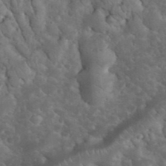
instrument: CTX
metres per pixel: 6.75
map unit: eHh
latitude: 33.9906
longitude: -66.7813
